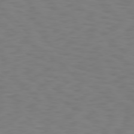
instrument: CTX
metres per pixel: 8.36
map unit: Hpe
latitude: 75.7828
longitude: -133.3482
